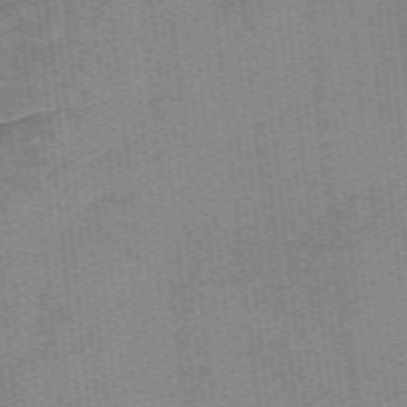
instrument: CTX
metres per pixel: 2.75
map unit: Nve
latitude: -57.3887
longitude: 58.4440
